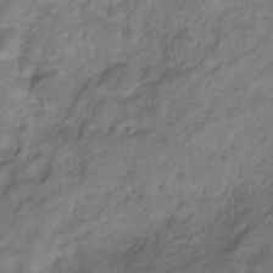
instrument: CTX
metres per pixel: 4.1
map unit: HNhu
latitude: -28.3117
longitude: 75.1620
